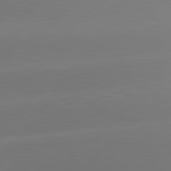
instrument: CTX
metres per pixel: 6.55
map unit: lApd
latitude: 81.8016
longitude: -163.9339
